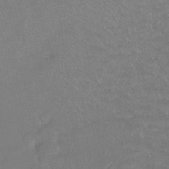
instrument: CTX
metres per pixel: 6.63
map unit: Ht
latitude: -8.1228
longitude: -36.7435
